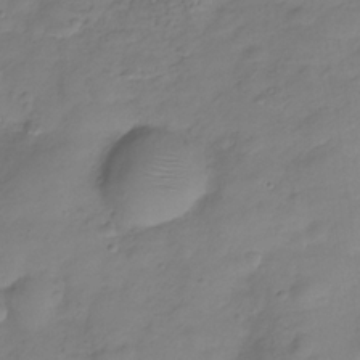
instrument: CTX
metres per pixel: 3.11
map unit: Hve
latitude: -29.2376
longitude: 94.4440
